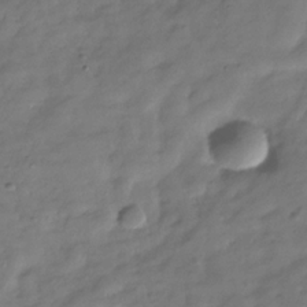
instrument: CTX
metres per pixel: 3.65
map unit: Hve
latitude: -31.2943
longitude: 91.3132
